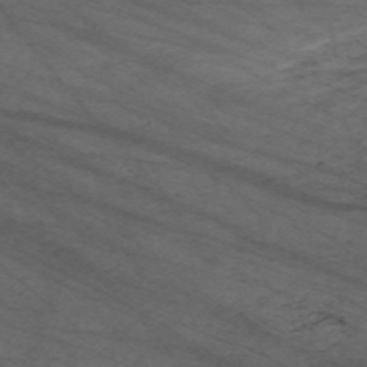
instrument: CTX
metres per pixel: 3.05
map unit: Nve
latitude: -59.8233
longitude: 61.5777
